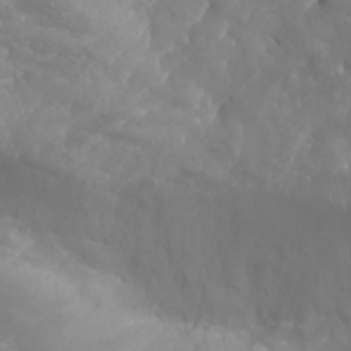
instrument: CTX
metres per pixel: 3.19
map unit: Aa
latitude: -8.1606
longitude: -78.4601
